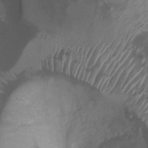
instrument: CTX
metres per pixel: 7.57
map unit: Ht
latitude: -1.4644
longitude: -20.3468
